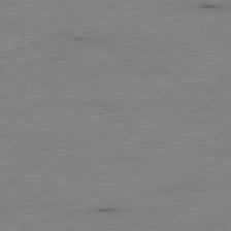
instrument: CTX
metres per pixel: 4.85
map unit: Ap
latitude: -77.4076
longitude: -90.2523
